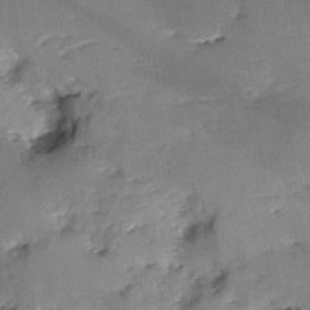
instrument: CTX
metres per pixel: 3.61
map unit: Ave
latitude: -9.6911
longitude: -117.6505
